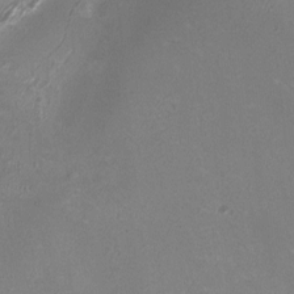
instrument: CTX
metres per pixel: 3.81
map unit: HNhu
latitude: -0.5196
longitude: -2.3278
